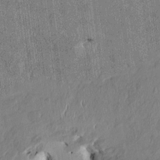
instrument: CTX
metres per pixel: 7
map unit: HNhu
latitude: 1.6127
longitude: -5.6505
